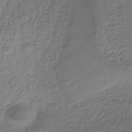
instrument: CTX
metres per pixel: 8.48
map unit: lHb
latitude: -35.0675
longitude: 60.6330
